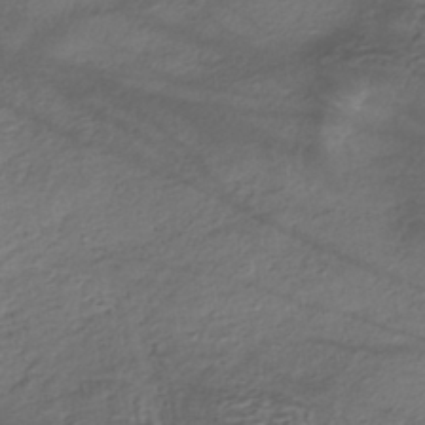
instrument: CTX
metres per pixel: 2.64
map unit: eHh
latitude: -42.5195
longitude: 117.5210
